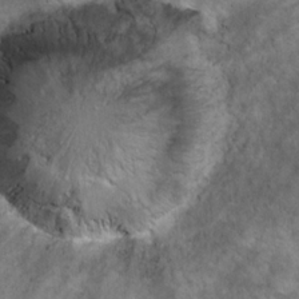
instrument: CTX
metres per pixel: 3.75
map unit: Hto
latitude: 18.8380
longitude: -36.1011
